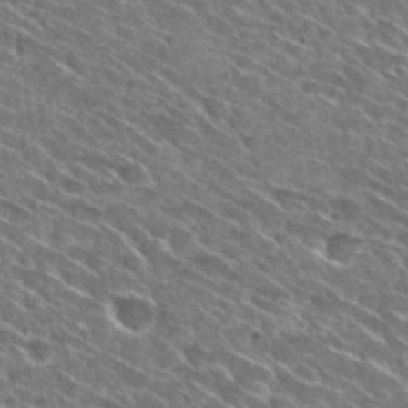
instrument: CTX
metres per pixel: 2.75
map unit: Hto
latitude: 30.0255
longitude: -45.1970
